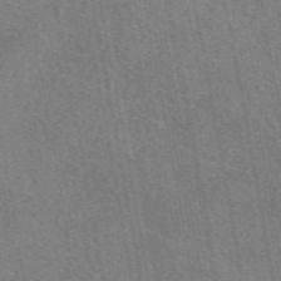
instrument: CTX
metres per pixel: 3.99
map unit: eAb
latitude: 50.4790
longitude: 116.0283
